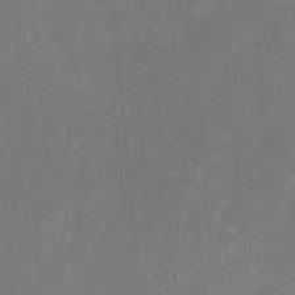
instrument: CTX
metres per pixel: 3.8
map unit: eHh
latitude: 20.6680
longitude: -68.0822
